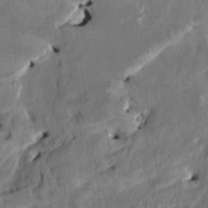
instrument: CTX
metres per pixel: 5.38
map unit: HNhu
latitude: 4.9514
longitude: 12.5952
